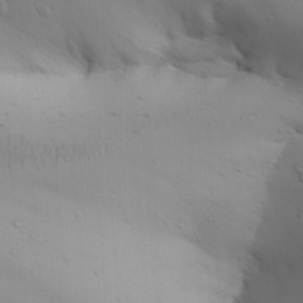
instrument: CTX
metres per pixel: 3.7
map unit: Aa
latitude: 30.0822
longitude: -145.9339
